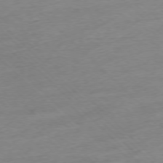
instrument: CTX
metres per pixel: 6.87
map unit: Ap
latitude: -77.0864
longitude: -62.6113
